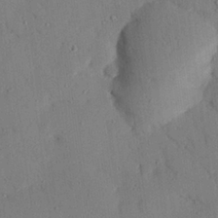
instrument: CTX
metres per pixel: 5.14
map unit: eHh
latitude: 25.8394
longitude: -79.9717
